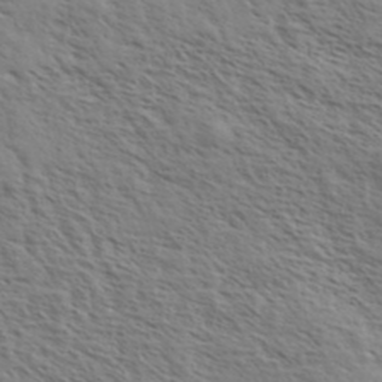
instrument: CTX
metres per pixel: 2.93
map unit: eHh
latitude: 36.4412
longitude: -139.1592
